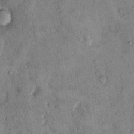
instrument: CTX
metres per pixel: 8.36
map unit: Hto
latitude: 13.4238
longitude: -59.0270
